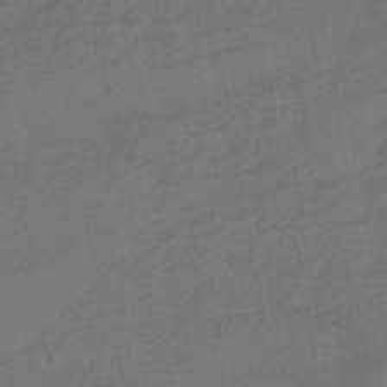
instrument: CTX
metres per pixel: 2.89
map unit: HNhu
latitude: -43.9367
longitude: 99.3132
